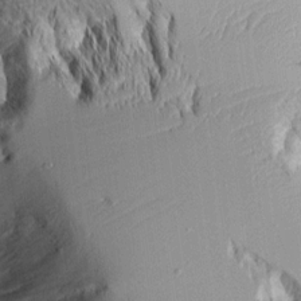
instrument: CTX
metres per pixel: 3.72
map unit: Aa
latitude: 10.4412
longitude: -127.5938
